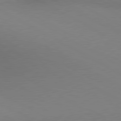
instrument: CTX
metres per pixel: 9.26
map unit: lApd
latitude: 80.2333
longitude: 132.0283
